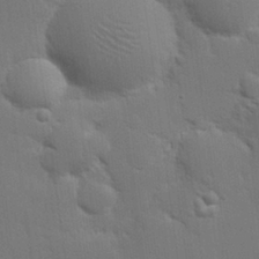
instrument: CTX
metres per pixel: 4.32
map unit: eHh
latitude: 26.5735
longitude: -81.6505
